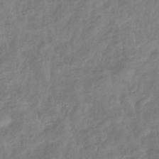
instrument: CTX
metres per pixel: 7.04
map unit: lHb
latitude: -42.5195
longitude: 81.8234
